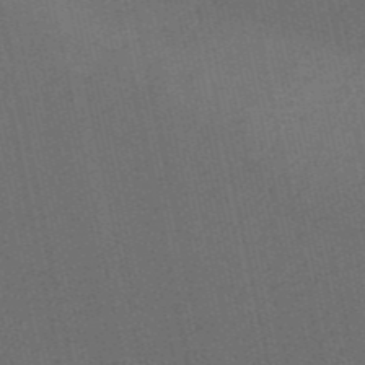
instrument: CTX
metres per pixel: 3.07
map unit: HNb
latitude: -53.3887
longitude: -42.7057
